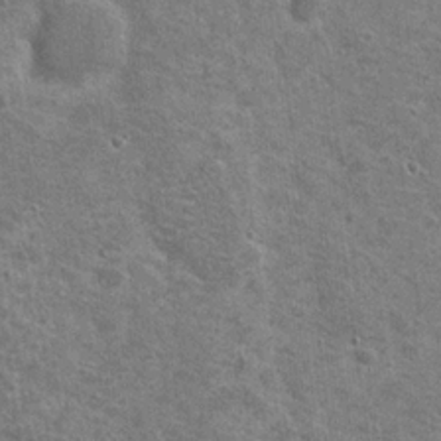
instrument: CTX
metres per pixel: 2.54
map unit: Nhu
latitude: 19.7638
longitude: -30.4601
